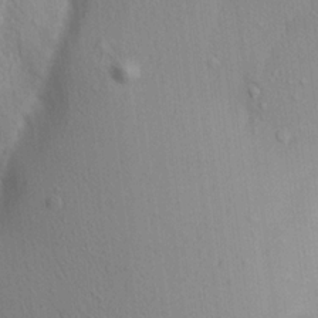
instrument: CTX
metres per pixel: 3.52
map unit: Aa
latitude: 18.2900
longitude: -149.1025
